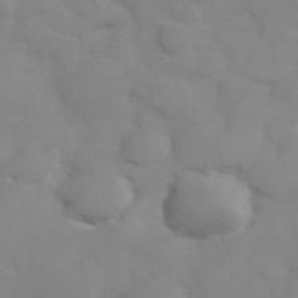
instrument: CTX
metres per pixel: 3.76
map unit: eHh
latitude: 38.5168
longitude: -67.4237
